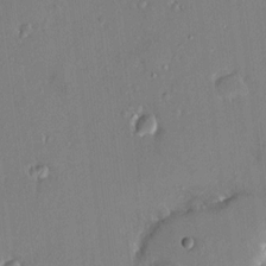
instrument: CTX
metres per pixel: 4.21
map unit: HNhu
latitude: 7.5938
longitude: 4.6518
